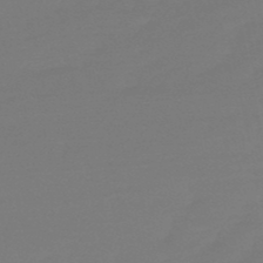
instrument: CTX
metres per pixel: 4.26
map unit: eHb
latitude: -49.9178
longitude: 77.9178
